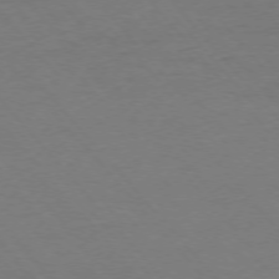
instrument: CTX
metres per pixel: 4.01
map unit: Ap
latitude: -76.2928
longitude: -88.1011
